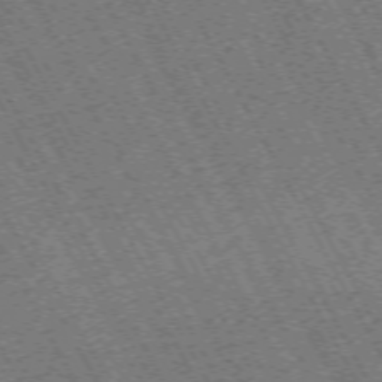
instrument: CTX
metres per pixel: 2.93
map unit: Hpe
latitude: -71.8422
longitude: 11.1998
